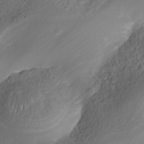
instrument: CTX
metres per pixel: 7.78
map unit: Nhe
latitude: -34.5574
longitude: -144.8569
